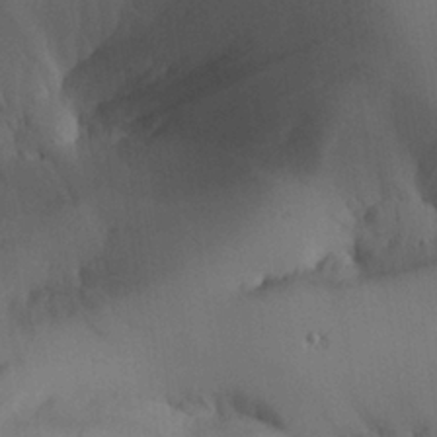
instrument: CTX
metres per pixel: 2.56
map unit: Aa
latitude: 26.1578
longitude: -128.8002
